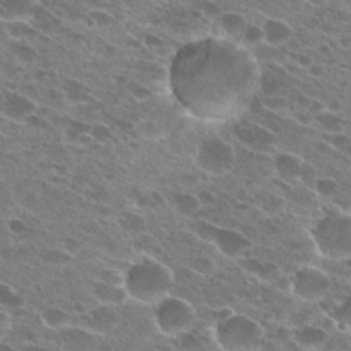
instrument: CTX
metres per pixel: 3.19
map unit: Hto
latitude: 24.4034
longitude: -41.9339
